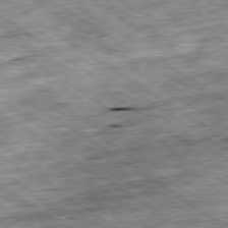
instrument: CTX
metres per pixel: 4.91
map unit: Ap
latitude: -79.6344
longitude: -75.1781
